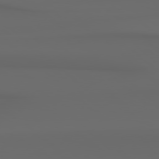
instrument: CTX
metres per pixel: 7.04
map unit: Hpe
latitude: 78.5924
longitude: -134.8569
